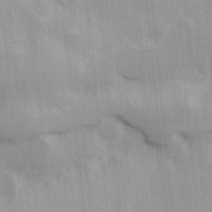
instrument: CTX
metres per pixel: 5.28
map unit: Hve
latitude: 31.1781
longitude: 148.8597
